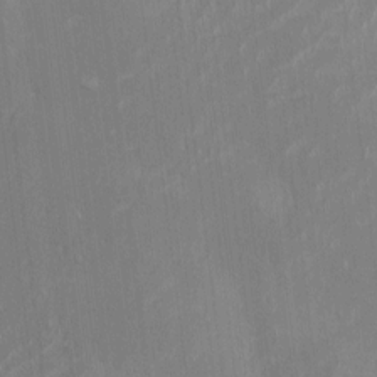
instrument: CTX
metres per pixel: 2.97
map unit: HNhu
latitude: -0.9164
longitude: -6.8380
